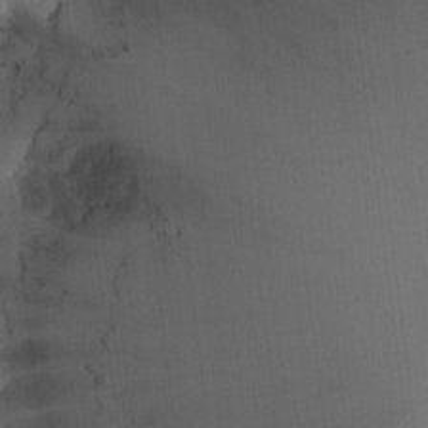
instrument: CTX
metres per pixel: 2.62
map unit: HNhu
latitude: 8.6491
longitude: -3.5560
